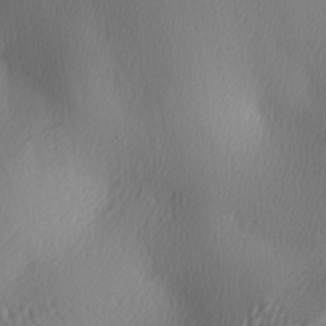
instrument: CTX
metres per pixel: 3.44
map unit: lAa
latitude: -5.6722
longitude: -123.3104
